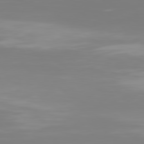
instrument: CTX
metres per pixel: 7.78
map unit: Hpe
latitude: 77.1592
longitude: -136.4034
